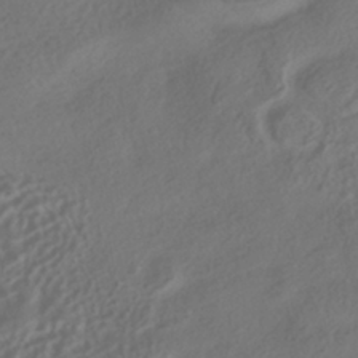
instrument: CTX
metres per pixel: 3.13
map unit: HNhu
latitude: -42.1416
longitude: 106.5952
